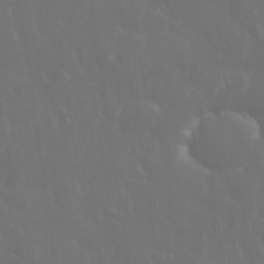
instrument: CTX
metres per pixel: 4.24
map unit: eHh
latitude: 33.7261
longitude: -60.6868
